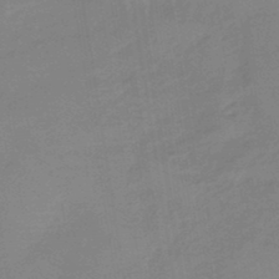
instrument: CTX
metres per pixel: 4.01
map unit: eHb
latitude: -44.7463
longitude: 86.2551
